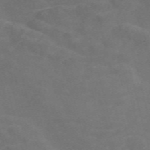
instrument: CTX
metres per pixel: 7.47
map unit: Nve
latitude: -58.2739
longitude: 57.0675
